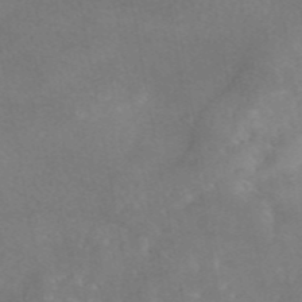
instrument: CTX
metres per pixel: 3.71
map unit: eAb
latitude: 45.7449
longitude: 125.9556
